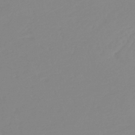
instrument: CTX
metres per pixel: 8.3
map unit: HNb
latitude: -44.8786
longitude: 54.8786
